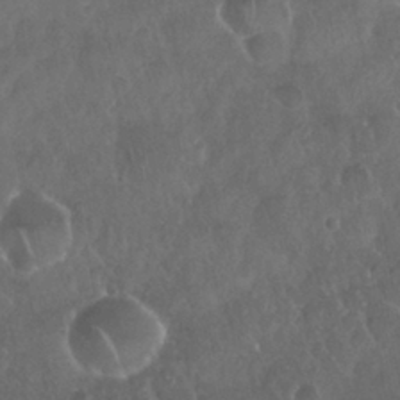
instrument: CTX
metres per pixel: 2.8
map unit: Nhu
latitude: 27.7828
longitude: -63.1781
